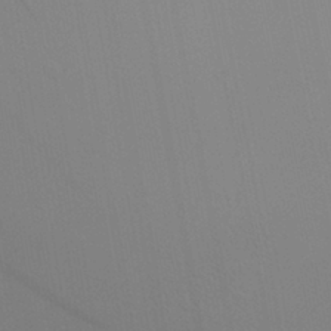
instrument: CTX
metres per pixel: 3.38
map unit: Aa
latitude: 26.4790
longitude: -131.1593
